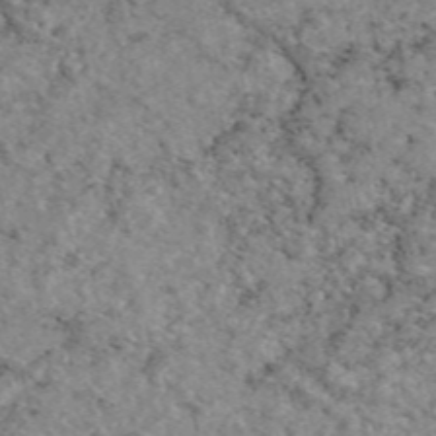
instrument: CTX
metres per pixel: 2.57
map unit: eAb
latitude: 48.1767
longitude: 112.6519
